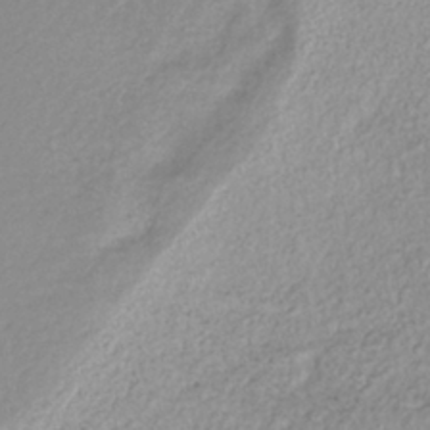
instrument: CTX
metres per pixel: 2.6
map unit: lHb
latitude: -39.5021
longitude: 71.3321
